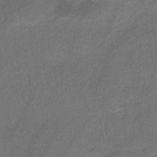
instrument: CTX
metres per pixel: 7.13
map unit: HNb
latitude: -32.2551
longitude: 63.3887
